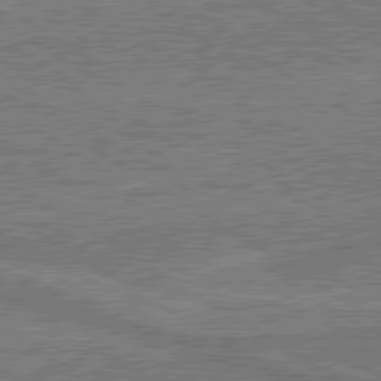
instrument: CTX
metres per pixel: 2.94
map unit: lApd
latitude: 79.9906
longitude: 169.6344
